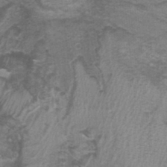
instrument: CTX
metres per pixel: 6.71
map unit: Nhu
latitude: 0.7624
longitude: -17.8016
